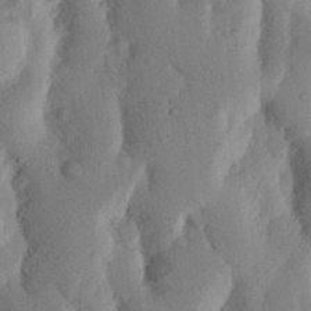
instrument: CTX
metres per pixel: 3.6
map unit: Nhu
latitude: 18.0822
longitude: -75.6694
